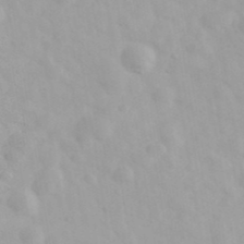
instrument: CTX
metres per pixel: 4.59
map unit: Ave
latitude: 39.9150
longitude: -106.6868
